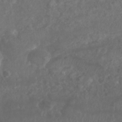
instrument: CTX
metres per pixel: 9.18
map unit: Nhu
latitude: 26.1767
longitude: -62.5546
